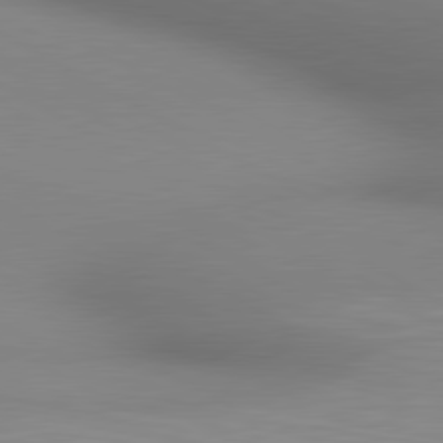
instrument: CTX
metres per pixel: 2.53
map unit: lApd
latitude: 80.5168
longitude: 133.2754
